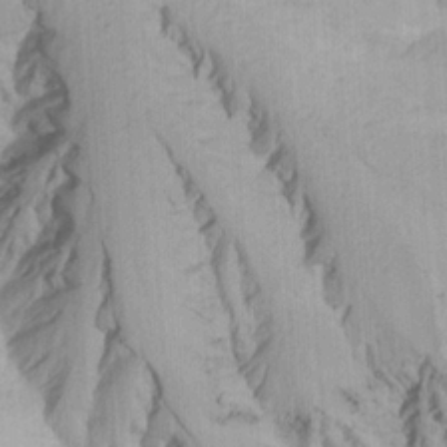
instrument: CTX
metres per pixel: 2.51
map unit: Ave
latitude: 21.7450
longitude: -137.5938
